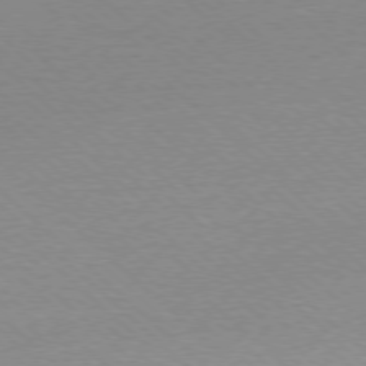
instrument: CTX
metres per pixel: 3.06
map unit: Ap
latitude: -78.1228
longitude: -62.0822
